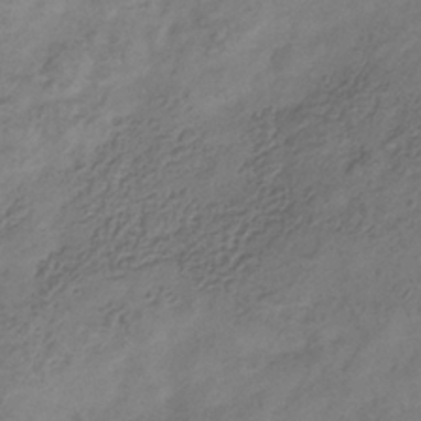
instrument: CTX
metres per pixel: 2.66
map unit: Hve
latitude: -35.1431
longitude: 89.3509
